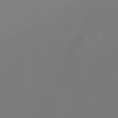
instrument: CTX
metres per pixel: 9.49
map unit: Nve
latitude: -57.1620
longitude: 51.8422
